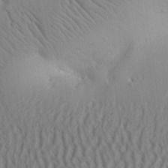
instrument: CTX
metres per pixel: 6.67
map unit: Aa
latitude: 31.4427
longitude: -142.3845
